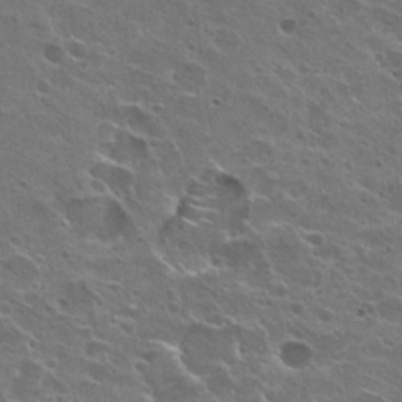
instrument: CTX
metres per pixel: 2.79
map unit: Hto
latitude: 22.4601
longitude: -42.1578
